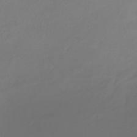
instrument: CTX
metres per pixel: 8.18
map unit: lHb
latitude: -42.8408
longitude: 70.0283
